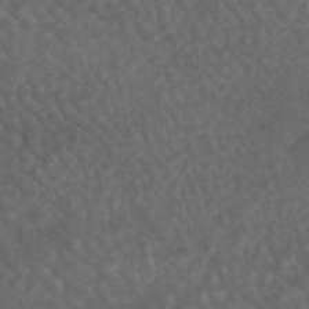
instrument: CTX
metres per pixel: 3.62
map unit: HNhu
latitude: -45.6155
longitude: 106.5574
